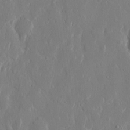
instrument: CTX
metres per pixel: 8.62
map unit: eHh
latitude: 12.8191
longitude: -71.3481
